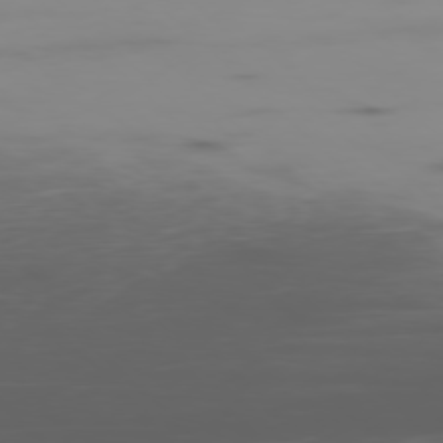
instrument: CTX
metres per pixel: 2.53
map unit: Ap
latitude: -77.7100
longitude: -63.6316
